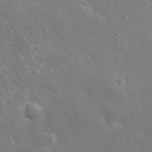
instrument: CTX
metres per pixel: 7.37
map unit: lHvf
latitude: 31.6694
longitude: -89.1970
